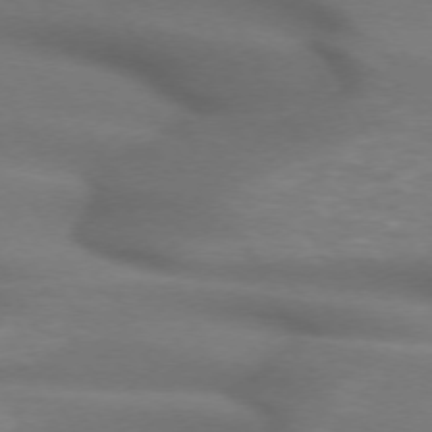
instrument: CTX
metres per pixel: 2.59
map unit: lApd
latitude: 71.8205
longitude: -51.5938
